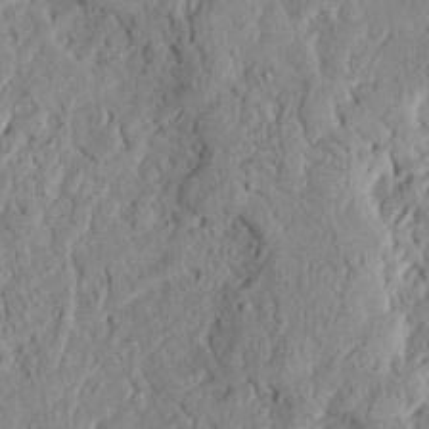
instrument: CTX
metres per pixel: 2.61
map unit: Ave
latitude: 23.9528
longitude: -133.2159
